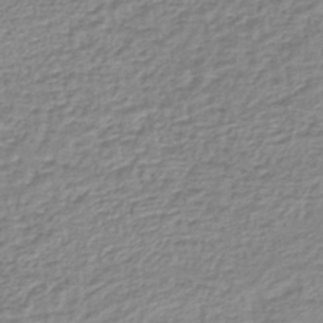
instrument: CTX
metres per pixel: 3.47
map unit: lHb
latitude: -42.6518
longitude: 72.2928
